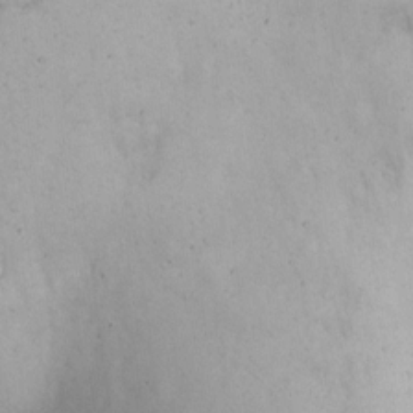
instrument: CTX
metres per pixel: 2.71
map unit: eHh
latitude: 10.1956
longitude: -62.7058
